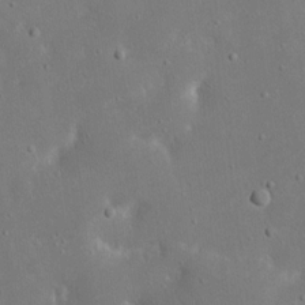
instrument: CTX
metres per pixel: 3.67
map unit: eHh
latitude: 17.1214
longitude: -71.2726
